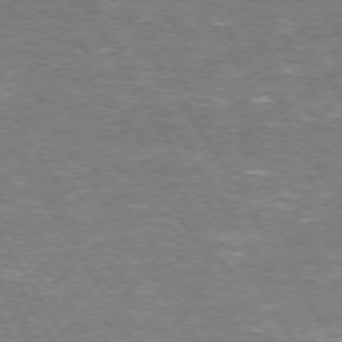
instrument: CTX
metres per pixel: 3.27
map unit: Hpe
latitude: 72.7058
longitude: -123.7261
